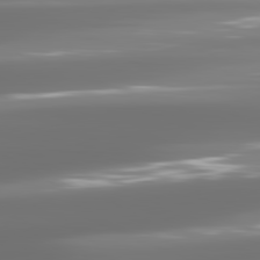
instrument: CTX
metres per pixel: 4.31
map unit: lApd
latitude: 81.3482
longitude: -136.9514
